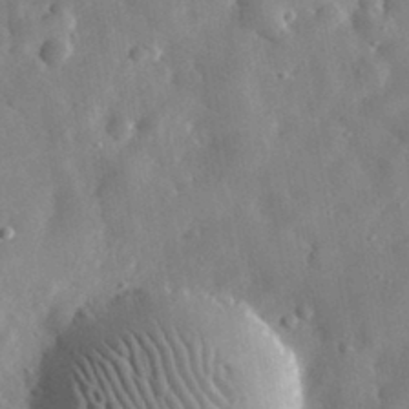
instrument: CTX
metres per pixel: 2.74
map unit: eHh
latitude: 32.2334
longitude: -77.4426
